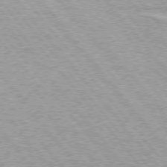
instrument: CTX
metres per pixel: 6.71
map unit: lApd
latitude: 74.9514
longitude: -77.0647
